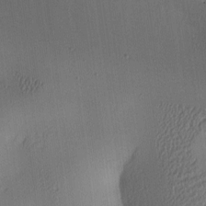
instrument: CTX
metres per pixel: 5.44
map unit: lAa
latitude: 4.4223
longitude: -112.3278
